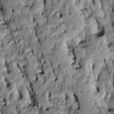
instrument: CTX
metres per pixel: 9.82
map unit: Htu
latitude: -7.8611
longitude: 144.7463
